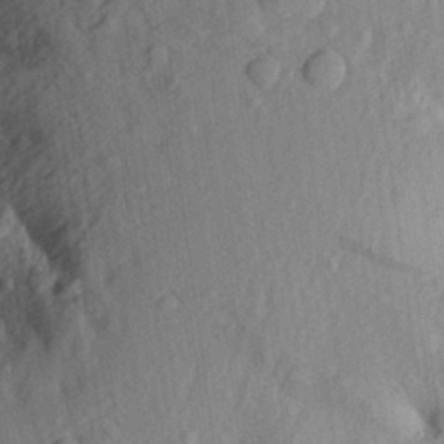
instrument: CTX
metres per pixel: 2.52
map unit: Aa
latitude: 24.9324
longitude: -150.4223
